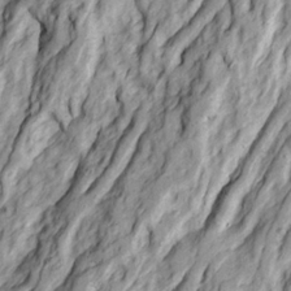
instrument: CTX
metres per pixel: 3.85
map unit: Ave
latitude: 22.6868
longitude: -132.4979
